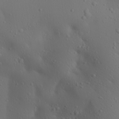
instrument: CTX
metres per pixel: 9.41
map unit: Aa
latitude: 23.1403
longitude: -137.9339
